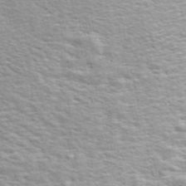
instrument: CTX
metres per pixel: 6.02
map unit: ANa
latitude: 49.3293
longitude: -73.7261
